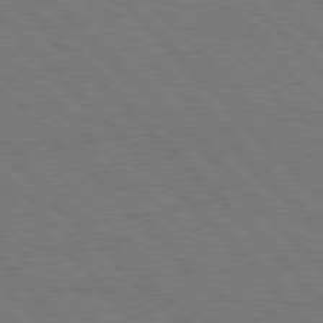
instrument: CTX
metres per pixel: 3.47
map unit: Hpe
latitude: 77.4237
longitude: -154.2522
